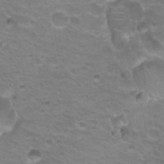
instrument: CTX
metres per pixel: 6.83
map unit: Hto
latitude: 20.3845
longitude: -32.3089
